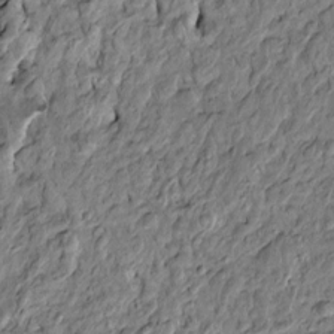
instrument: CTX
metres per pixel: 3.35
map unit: Htu
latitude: -3.3698
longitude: 156.4062
